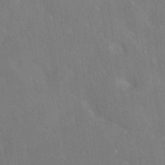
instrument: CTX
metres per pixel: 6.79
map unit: HNhu
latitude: -40.7085
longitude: 97.1998
